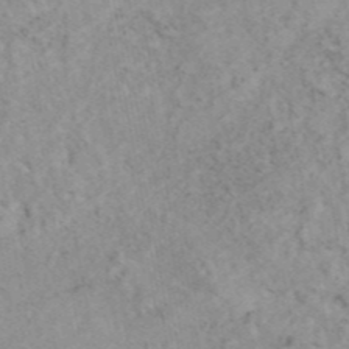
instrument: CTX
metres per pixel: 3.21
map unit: eAb
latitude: 44.3089
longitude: 114.3117
